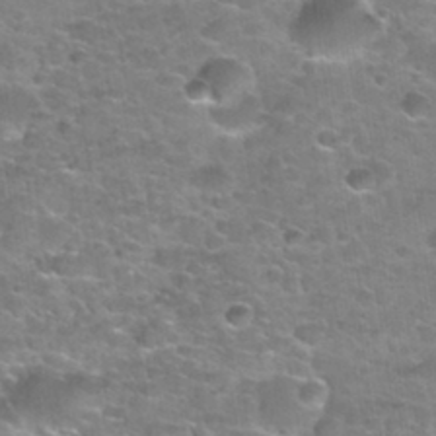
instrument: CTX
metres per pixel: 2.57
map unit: Nhu
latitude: 31.6505
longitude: -53.3293
